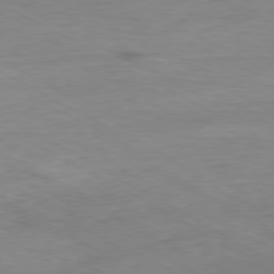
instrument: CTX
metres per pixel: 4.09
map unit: Ap
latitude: -80.2362
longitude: -83.6127
